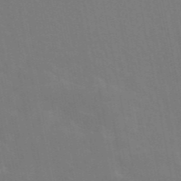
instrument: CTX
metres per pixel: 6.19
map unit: eAb
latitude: 45.7827
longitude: 121.3509
